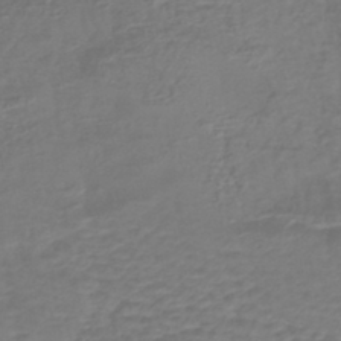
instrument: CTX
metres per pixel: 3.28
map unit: lHb
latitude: -43.2753
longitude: 81.3510
